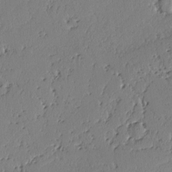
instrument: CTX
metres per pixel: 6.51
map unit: lAvf
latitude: -2.5195
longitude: -106.1200
